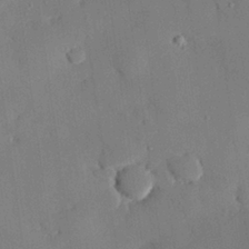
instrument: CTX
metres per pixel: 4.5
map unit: eHh
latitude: 27.5560
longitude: -79.7639
